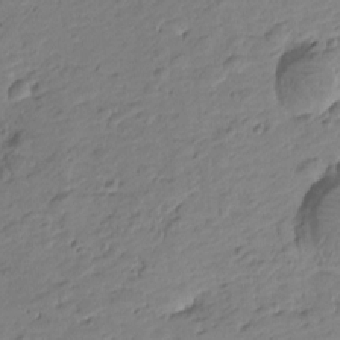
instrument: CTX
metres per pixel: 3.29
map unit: Htu
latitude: -0.4440
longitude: -175.5560
